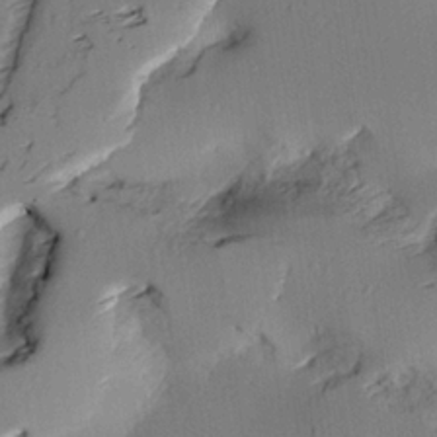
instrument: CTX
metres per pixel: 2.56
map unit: lAvf
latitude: 25.6882
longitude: -112.2522
